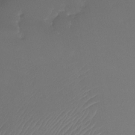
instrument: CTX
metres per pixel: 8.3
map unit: Ht
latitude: -8.3306
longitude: -39.4237
